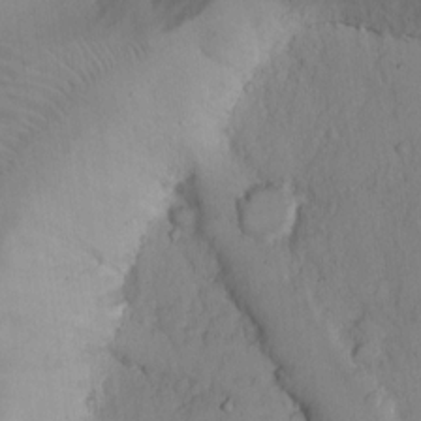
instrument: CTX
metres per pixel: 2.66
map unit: Hto
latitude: 12.3278
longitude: -56.2522
